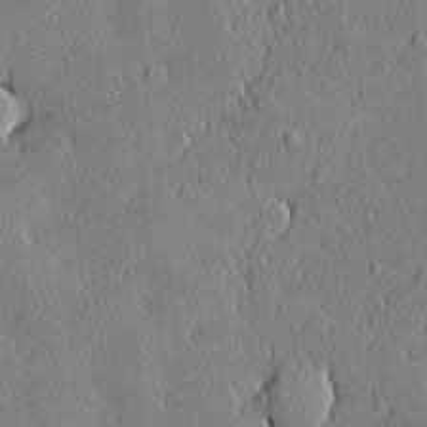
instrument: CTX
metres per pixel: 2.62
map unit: lHvf
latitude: 20.7624
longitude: 144.1417
